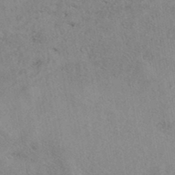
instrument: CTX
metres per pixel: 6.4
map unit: eAb
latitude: 40.8569
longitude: 108.7652
